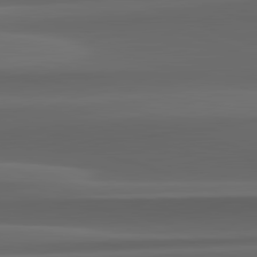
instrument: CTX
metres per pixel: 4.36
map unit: lApd
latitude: 82.4223
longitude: 143.5966
